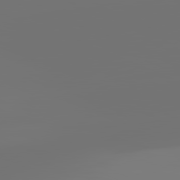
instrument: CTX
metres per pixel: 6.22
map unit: lApd
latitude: 81.8772
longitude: -152.6491
